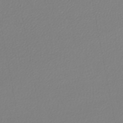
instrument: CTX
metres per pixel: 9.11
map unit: lHb
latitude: -45.4454
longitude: 75.1998
